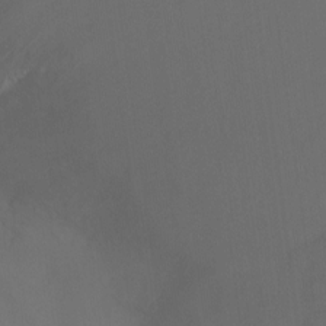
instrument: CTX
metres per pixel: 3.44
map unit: Ht
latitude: -7.0486
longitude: -31.3104
